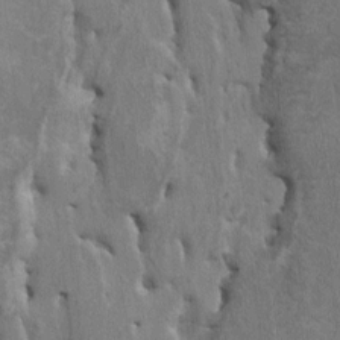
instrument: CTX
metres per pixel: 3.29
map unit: HNhu
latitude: 3.2915
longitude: -4.0822
